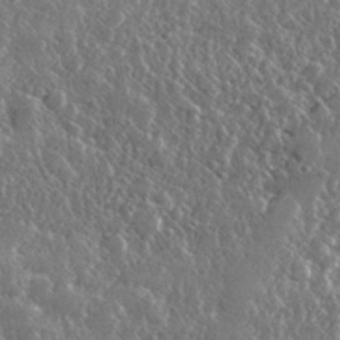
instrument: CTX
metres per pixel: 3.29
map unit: lHvf
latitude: 32.0822
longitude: -90.6868
